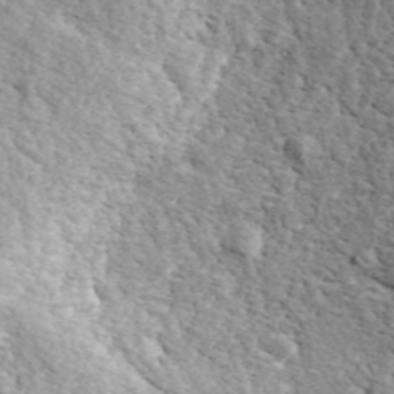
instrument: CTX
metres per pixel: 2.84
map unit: ANa
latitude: 43.8961
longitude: 45.3888
